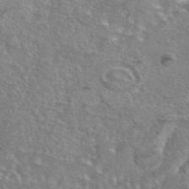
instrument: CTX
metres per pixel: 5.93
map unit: eAb
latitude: 44.7246
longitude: 104.3117
